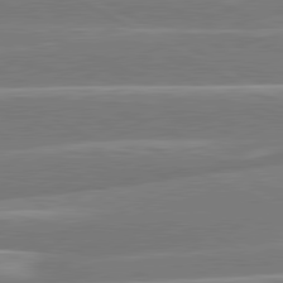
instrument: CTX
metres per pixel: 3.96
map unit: lApd
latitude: 80.9136
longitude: -128.4979
